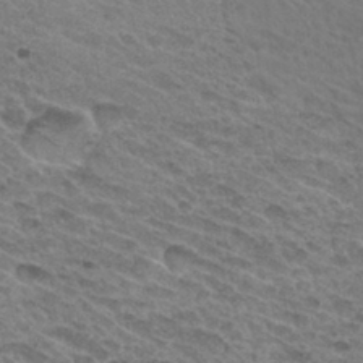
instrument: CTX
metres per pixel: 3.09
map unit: Hto
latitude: 31.8395
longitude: -47.3482
